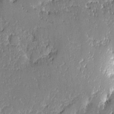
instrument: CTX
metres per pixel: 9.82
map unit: Ave
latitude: -8.9919
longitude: -116.2900
